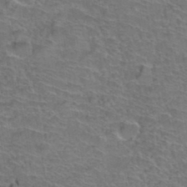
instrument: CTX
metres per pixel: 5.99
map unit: Hto
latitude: 37.9906
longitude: -43.8772
